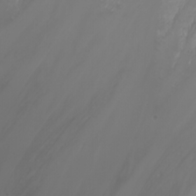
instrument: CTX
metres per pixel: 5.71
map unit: Nhu
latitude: -5.6910
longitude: -88.5924
